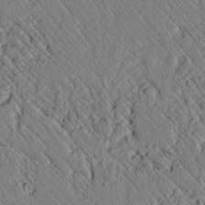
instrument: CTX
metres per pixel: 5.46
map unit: lAvf
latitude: 7.3293
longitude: 159.5210
